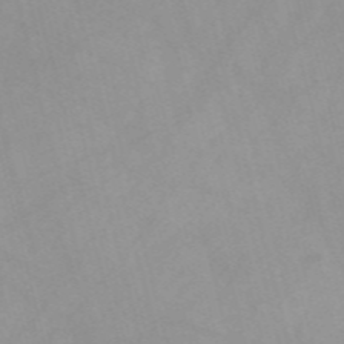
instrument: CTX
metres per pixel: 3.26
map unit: Nve
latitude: -57.4643
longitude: 59.5777
